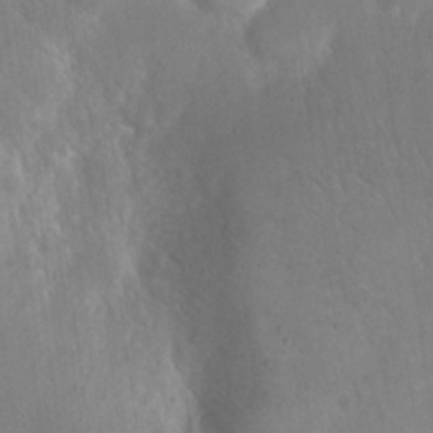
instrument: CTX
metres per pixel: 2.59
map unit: eHh
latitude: 22.5168
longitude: -58.5168
